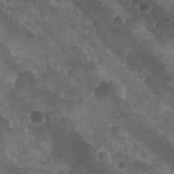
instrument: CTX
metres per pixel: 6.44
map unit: Nhu
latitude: 28.5546
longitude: -55.0080
